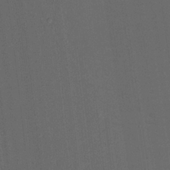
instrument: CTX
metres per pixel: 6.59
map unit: Nhu
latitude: 18.4034
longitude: -73.9717
